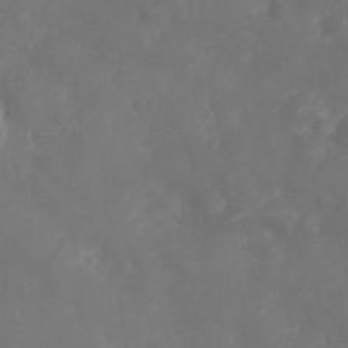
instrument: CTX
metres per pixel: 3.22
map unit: Nhu
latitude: 25.6693
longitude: -63.7261
